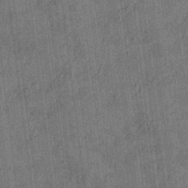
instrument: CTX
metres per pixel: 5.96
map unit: HNhu
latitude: 0.6301
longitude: -6.0822
